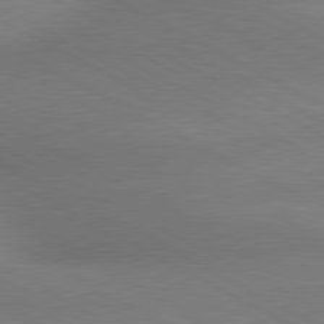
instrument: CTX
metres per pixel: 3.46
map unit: lApd
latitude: 80.6113
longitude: 129.1809
